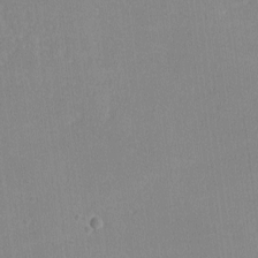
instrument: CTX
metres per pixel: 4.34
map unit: lHvf
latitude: -11.1809
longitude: -100.2523
